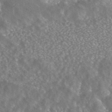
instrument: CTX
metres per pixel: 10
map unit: ANa
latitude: 43.4049
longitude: 23.8423
